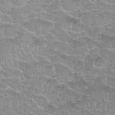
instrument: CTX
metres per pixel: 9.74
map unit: Nhu
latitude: 27.6694
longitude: -53.2348
